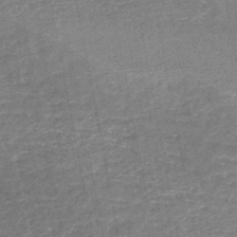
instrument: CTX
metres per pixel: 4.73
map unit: HNb
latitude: -48.1984
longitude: -39.2726
